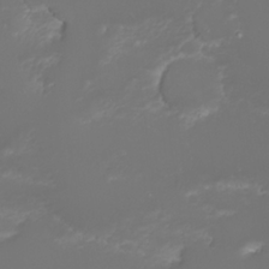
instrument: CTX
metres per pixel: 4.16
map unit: Nhu
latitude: 22.6112
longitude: -63.4616
